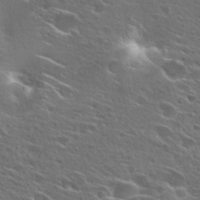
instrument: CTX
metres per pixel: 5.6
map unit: Hto
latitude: 26.6302
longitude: -44.9702
